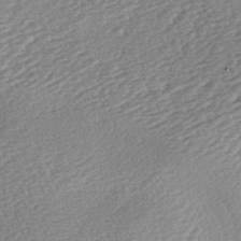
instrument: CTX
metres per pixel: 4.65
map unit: lAa
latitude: -2.6140
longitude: -127.2915
